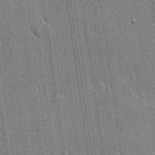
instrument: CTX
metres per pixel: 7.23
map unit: lHvf
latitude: 19.6316
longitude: 142.4440
